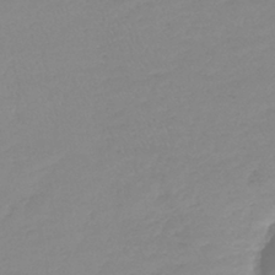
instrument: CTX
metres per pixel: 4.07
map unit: lHb
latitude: -40.0283
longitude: 68.2361
